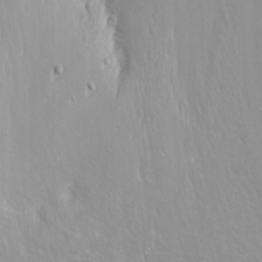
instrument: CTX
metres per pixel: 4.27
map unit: Nhu
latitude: -8.5196
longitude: -70.9325
